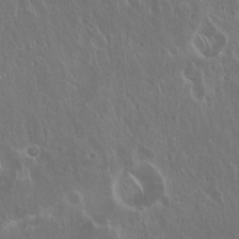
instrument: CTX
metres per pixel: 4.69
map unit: Hto
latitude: 19.1781
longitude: -57.4426
